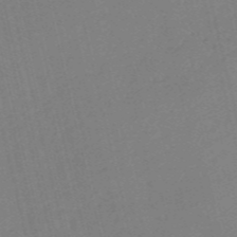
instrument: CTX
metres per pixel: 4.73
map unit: HNb
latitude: -54.9164
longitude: -39.5560
